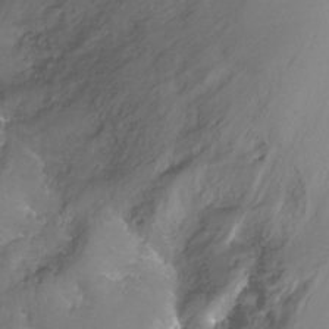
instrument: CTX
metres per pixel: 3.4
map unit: Nhu
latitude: -17.9178
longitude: -46.7058
